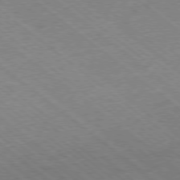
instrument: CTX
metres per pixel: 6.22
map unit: Hpe
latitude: -78.9163
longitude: -15.8395
